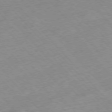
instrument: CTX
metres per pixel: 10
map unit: Hpe
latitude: -77.1431
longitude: -17.9339
